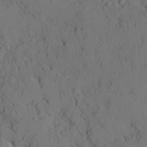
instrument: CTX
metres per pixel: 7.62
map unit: Ave
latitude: 9.9528
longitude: -102.2333
